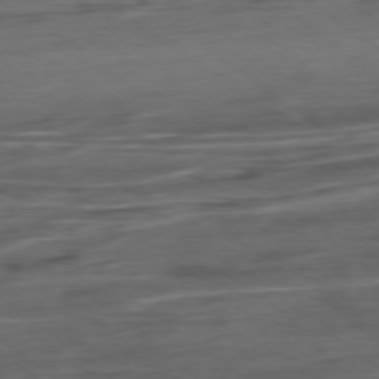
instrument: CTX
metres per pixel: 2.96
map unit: Hpe
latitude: -79.1431
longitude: -19.5182
